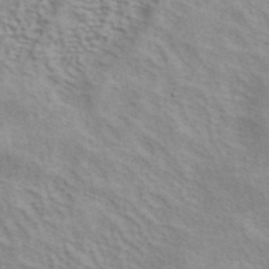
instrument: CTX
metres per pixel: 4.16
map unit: ANa
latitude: 42.6680
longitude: 54.6897
